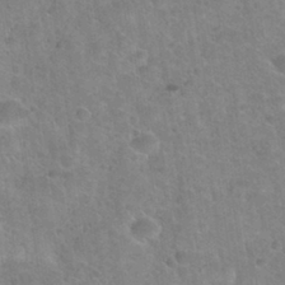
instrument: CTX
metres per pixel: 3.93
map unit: Nhu
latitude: 31.5560
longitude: -51.9339
